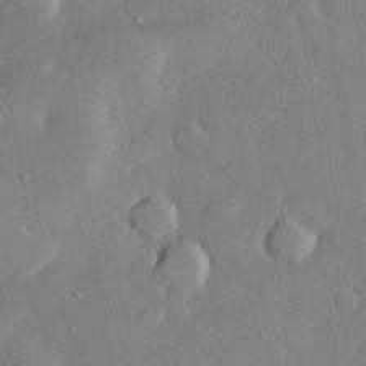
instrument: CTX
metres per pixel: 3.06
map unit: lHvf
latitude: 33.0458
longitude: -91.8961
